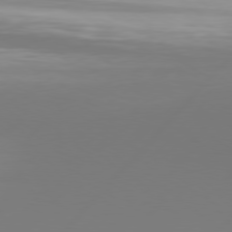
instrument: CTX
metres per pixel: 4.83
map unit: Hpe
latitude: 76.8758
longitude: -137.8961
